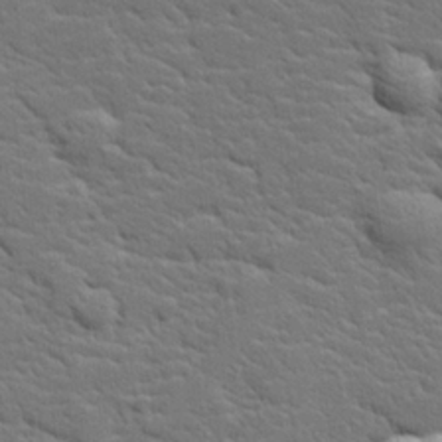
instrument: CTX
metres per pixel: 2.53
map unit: lHvf
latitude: 26.1578
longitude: 143.6343
